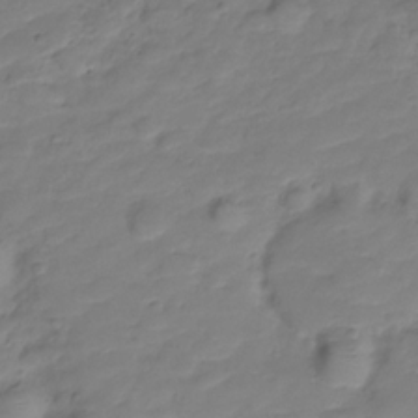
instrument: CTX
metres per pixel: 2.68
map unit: Hve
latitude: -28.2551
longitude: 91.6722
